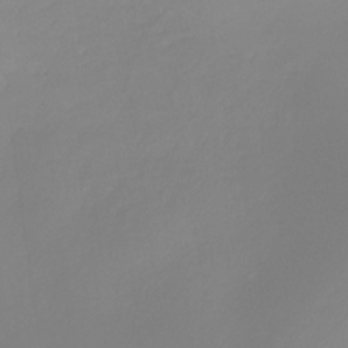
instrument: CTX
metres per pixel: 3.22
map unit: HNhu
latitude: -27.4076
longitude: 73.8233
